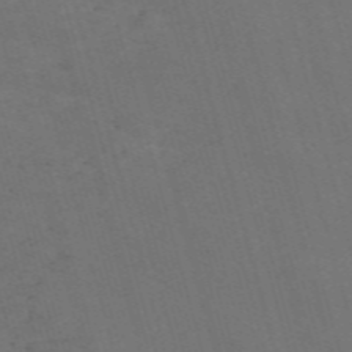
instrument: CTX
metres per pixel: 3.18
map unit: Nve
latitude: -59.6532
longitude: 57.4076
